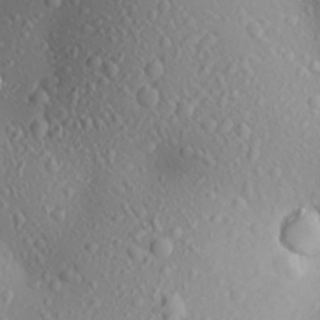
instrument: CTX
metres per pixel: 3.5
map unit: Aa
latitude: 23.4237
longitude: -144.4412
